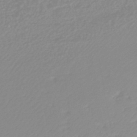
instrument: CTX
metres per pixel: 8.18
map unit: lHb
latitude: -44.1606
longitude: 76.0283
